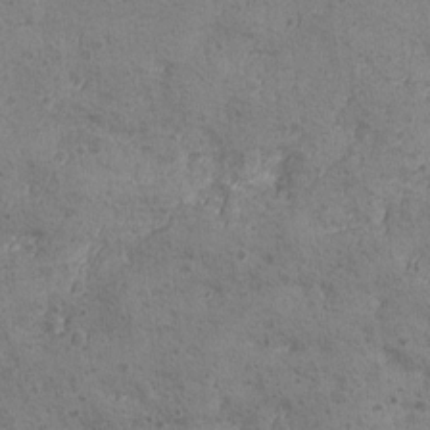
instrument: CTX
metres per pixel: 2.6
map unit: Ave
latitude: -8.3306
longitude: -118.7246
